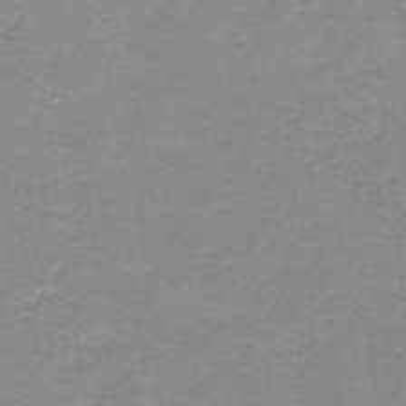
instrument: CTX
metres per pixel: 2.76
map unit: eAb
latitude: -36.0283
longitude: 53.1053
